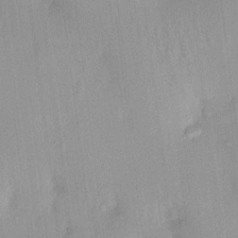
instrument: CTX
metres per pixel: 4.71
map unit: HNhu
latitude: 13.8961
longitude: 12.7085
